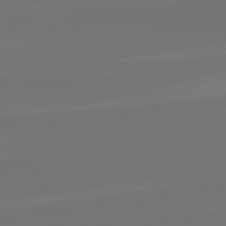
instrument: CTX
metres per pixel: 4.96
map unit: lApd
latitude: 82.3089
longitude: 144.6708
